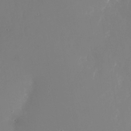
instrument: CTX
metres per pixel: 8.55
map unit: Nhu
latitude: -24.2739
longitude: -72.4223
